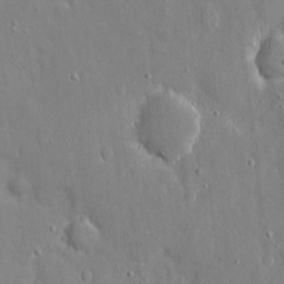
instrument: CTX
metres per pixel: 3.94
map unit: eHh
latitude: 8.6491
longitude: -69.6505
